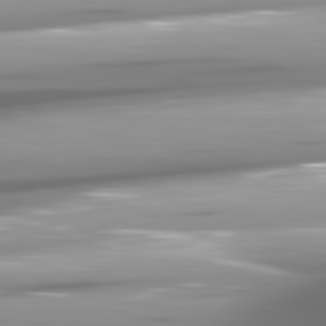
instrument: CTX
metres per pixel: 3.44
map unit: lApd
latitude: 81.6694
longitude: -147.0837
